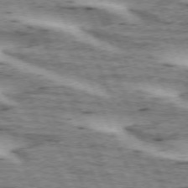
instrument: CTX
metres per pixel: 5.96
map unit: lApd
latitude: 72.6680
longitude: -53.9528
